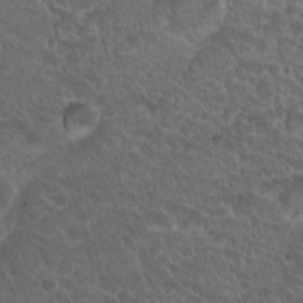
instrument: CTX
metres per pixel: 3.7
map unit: Hto
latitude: 19.4804
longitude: -34.4790
